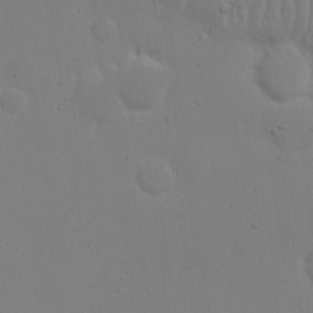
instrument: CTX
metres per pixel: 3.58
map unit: eHh
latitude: 19.3103
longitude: -71.9150
